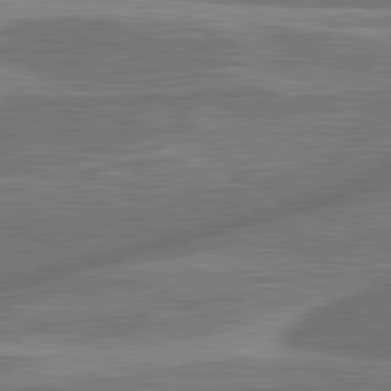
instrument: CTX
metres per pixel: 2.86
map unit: lApd
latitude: 81.1025
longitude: -166.9324
